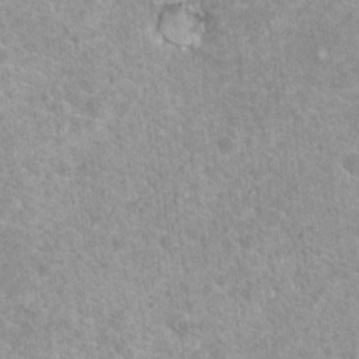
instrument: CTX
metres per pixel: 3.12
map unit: Nhu
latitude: 18.4412
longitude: -31.5749
